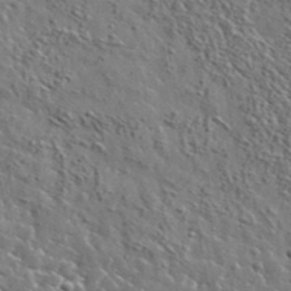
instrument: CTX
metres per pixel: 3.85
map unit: lHvf
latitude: 36.8758
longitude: -88.6680
